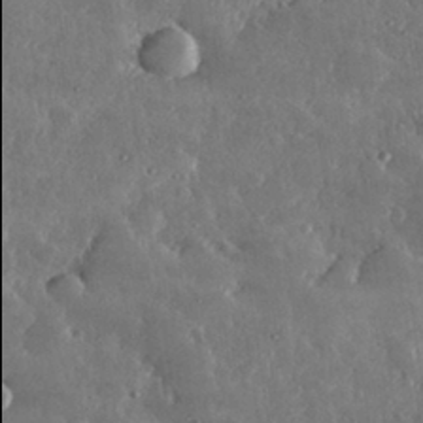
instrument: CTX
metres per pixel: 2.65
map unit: lHvf
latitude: 32.7435
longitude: -89.9906
